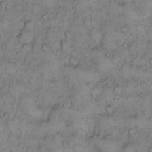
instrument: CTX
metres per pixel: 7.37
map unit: Hto
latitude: 9.6127
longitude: -57.9339
